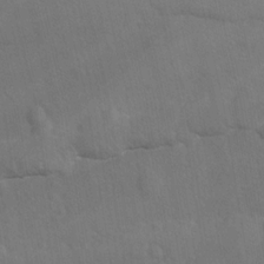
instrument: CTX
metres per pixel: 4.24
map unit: Ave
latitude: -8.2172
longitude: -120.4034
